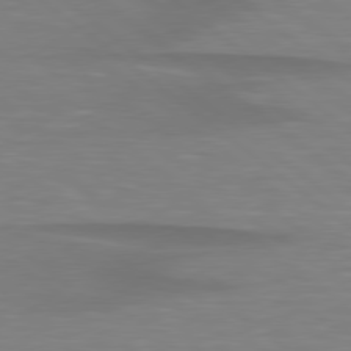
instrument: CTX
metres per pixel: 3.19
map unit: lApd
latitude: 79.0837
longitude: -89.4238
